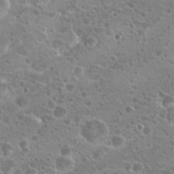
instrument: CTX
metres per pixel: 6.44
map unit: Hto
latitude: 20.7247
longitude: -40.8191
